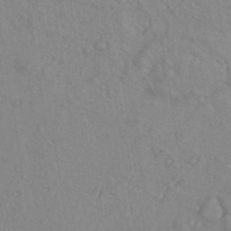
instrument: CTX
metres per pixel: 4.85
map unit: ANa
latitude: -39.3699
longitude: 95.9556
